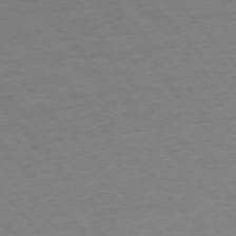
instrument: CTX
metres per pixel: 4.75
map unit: Ap
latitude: -75.7667
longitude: -88.1389
